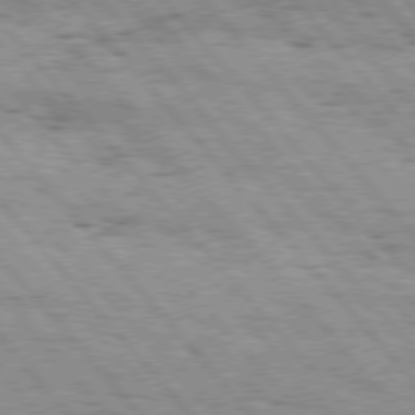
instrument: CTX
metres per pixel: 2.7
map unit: Hpe
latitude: 76.1577
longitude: -150.4601
